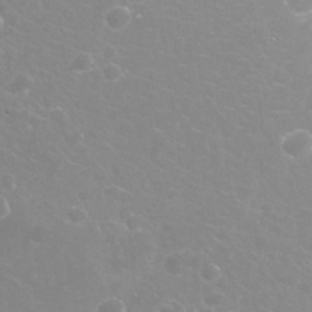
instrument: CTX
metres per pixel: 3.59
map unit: Nhu
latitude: 25.5749
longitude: -53.1214
